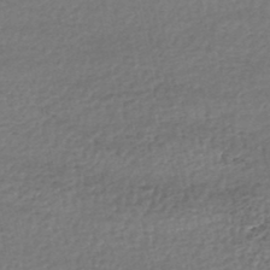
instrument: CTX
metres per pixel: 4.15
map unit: HNhu
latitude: -48.5574
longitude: 103.0486
